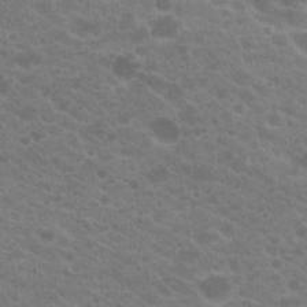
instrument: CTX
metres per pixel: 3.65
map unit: Hto
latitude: 20.6302
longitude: -38.2333
